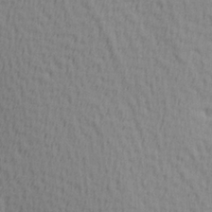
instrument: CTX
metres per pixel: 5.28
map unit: Hve
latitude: 1.8772
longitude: -124.6868
